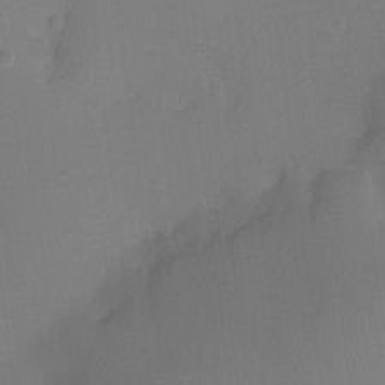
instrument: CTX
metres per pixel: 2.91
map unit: Ht
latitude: -9.8233
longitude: -23.8961
